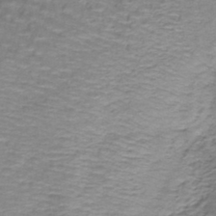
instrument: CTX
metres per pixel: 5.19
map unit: lHb
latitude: -43.3131
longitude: 58.5762
